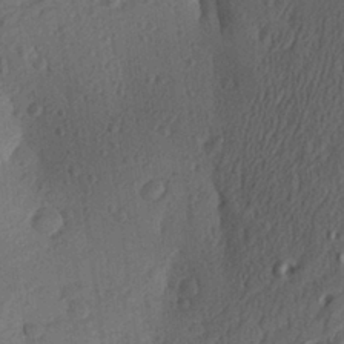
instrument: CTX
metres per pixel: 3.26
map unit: Aa
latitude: 27.1214
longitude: -143.9717
